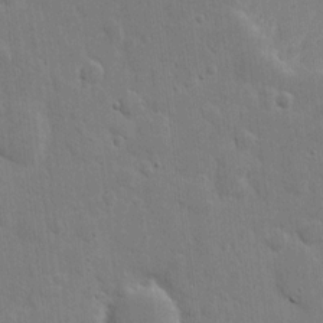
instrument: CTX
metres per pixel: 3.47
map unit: eHh
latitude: 6.2711
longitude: -70.8569
